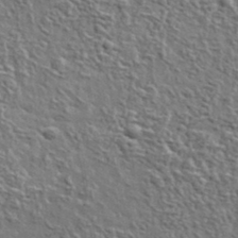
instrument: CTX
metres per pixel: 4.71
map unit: lHvf
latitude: 37.4993
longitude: -88.9136
